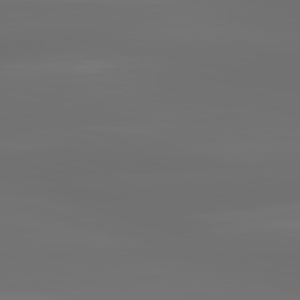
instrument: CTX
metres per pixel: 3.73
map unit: lApd
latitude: 83.2348
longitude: -129.4426
